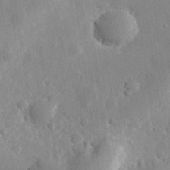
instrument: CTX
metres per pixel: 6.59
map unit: lHvf
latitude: 32.2900
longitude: -85.4049
